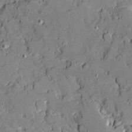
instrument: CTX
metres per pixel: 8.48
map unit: Ave
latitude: 18.6490
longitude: -128.1389
